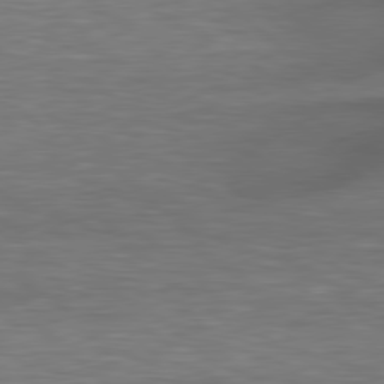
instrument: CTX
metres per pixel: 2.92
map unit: lApd
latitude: 79.0270
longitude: -116.7057
